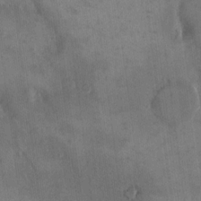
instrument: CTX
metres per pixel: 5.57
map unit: eHh
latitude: 15.8395
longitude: -67.2914
